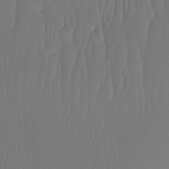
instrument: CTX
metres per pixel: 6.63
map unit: Htu
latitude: -15.7100
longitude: -46.5924
